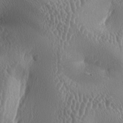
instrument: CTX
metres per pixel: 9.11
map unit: lAa
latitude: -5.8611
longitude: -128.9514
